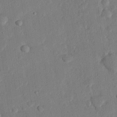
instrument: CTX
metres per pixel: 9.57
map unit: eHh
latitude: 25.2725
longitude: -81.1214
